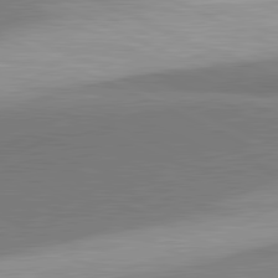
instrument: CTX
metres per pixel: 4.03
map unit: lApd
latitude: 81.7450
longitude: 162.3495
